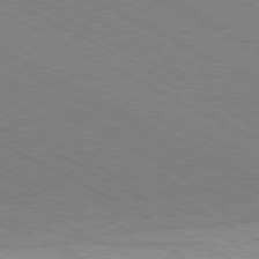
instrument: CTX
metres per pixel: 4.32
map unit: Hpe
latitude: -81.3510
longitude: 17.5777
